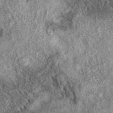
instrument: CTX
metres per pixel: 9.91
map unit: eAb
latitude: 38.2522
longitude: 108.1417
